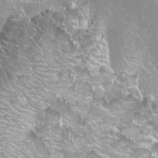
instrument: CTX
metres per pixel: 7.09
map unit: Aa
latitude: -8.8786
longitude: -71.8016
